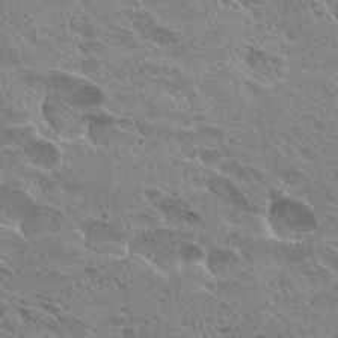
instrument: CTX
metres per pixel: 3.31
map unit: Hto
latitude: 27.5560
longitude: -40.4978
